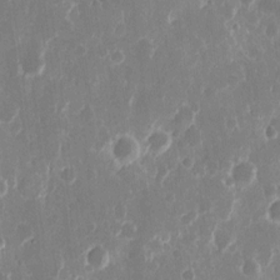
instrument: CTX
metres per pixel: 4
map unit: eHh
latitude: 12.2901
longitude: -71.8583
